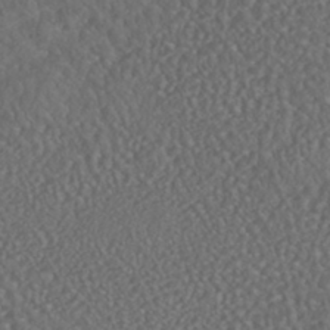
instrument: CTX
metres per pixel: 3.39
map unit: HNhu
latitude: -46.3117
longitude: 104.6140
